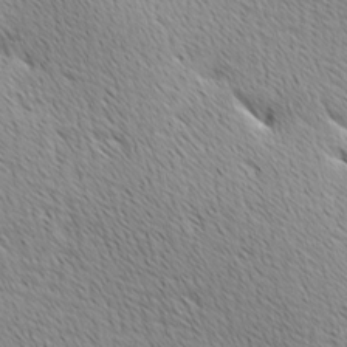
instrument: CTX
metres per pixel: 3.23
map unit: Ave
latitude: 10.6491
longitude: -107.4049
